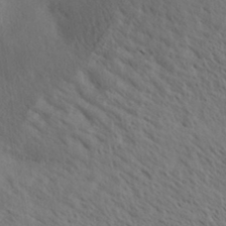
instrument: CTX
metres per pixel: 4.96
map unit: Aa
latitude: 32.2523
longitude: -140.6490
